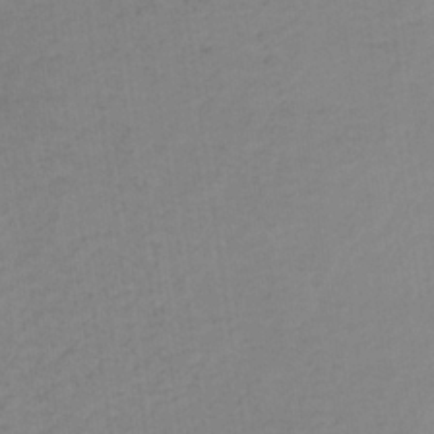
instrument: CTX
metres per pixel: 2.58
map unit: lHb
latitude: -34.5952
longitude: 68.4440
